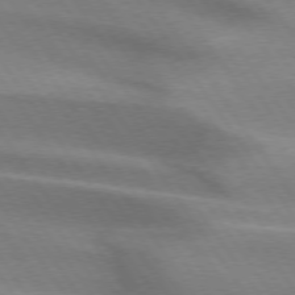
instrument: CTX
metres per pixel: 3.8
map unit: lApd
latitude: 74.6113
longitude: -63.8962
